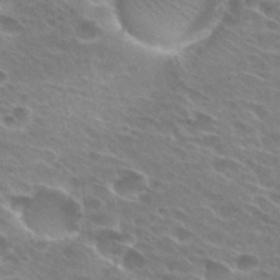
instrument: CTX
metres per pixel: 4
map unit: Hto
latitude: 28.1767
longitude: -42.5924
